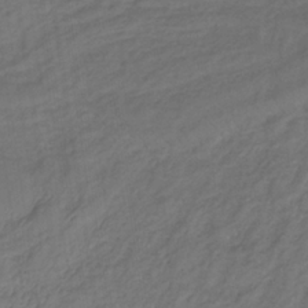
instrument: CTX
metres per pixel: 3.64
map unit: lHb
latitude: -34.6707
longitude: 71.1998
